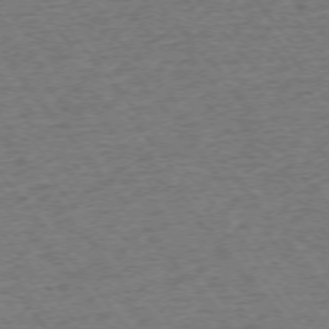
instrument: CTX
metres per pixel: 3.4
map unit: Ap
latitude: -75.4833
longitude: -88.2901
